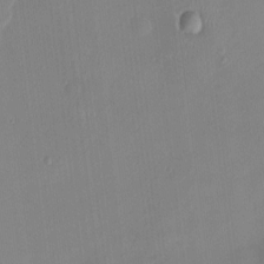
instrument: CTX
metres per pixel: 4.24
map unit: HNhu
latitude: 0.0633
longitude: -4.9514
